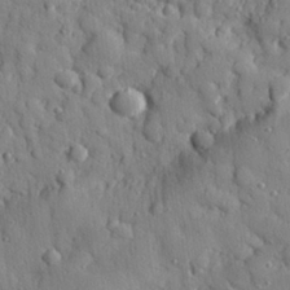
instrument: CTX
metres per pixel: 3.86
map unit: eHh
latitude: 27.4804
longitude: -76.3656
